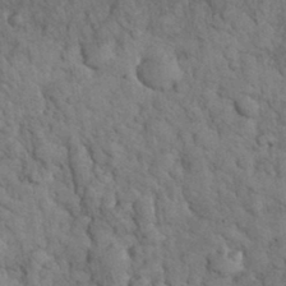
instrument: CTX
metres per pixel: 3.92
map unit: eHh
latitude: 32.7624
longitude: -66.3845
